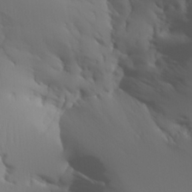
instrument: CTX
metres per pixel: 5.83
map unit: Aa
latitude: 26.3089
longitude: -133.0081
